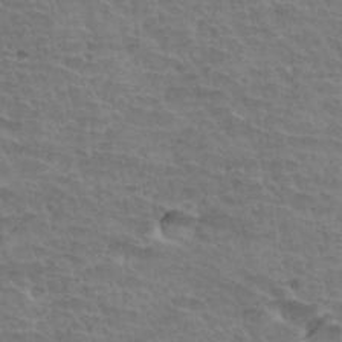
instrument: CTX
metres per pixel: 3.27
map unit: Hto
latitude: 34.5545
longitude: -44.1200
